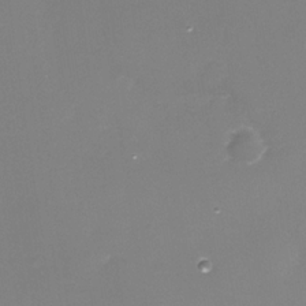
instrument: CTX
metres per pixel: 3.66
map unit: Nhe
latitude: -33.3132
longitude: -88.0633
